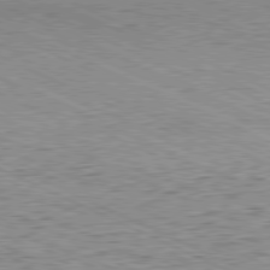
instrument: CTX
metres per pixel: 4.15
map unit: Hpe
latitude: -81.3699
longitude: 11.1998
